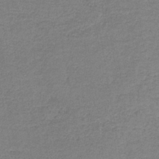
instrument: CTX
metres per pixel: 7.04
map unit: eAb
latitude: -36.1039
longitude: 52.7085
